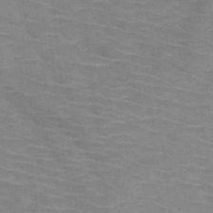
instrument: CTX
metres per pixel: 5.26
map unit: HNb
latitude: -47.3320
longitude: -45.7827
